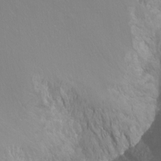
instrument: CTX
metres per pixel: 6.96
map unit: Ht
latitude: -7.3509
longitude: -37.1970
